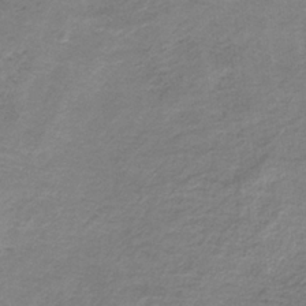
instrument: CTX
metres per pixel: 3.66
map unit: HNb
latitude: -33.6344
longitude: 57.6722
